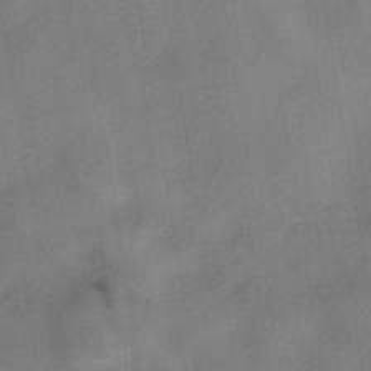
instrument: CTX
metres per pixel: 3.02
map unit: eHh
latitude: -40.8408
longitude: 119.8044
